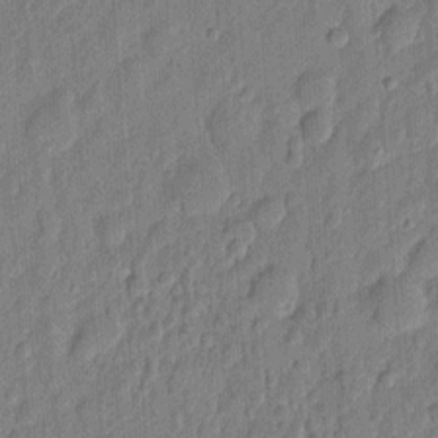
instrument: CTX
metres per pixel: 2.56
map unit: eHh
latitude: 7.4615
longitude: -73.5372
